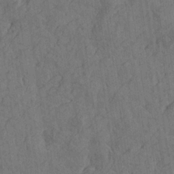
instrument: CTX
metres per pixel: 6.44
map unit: Htu
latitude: -4.8408
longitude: -177.3670
